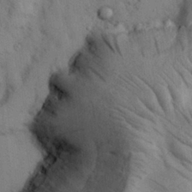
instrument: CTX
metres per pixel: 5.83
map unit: Nhu
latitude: 26.8947
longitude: -71.4048
